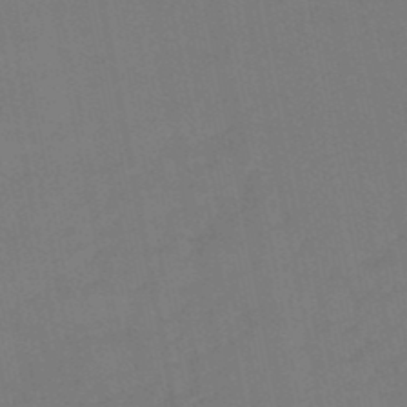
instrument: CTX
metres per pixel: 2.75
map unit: lHb
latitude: -49.6533
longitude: 75.6911
